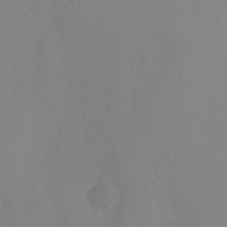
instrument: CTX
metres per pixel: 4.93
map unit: Ht
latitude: 3.1403
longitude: -25.1970
